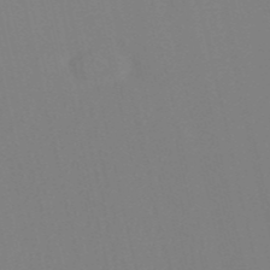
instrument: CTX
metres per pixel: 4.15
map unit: HNb
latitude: -52.6518
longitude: -50.4412
